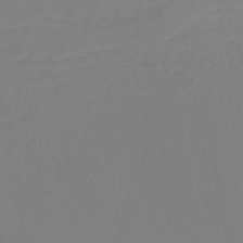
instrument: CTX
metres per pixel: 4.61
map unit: lHb
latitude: -44.8786
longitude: 55.6344
